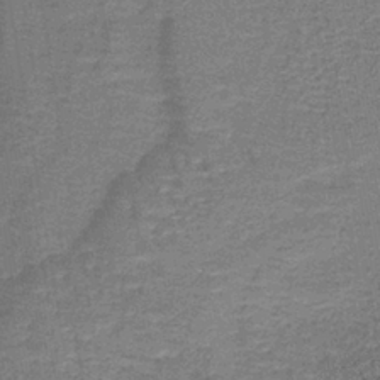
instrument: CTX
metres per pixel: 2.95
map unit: lHb
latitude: -39.3699
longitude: 60.2551
